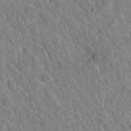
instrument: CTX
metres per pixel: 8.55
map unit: Hto
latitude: 36.1011
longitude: -50.6112
